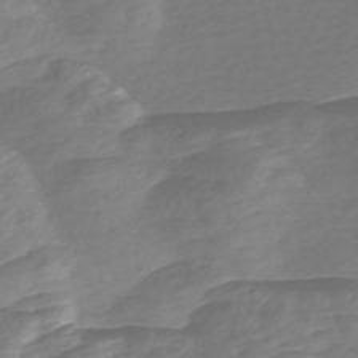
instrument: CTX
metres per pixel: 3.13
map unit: Nve
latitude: -57.7288
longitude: 57.4265
